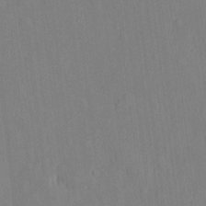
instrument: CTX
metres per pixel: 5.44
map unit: eHh
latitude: 5.2726
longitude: -72.8569
